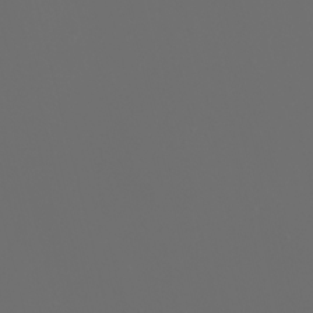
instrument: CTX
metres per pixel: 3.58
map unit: Nhu
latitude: -7.7855
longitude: -73.7639
